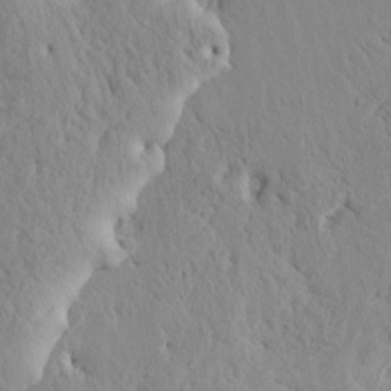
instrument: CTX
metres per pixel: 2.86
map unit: HNhu
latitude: 11.5182
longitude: 22.8597
